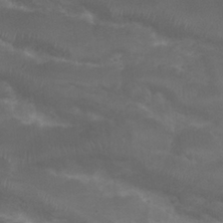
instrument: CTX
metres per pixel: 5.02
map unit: Nhu
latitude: 24.8946
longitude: -52.7813
